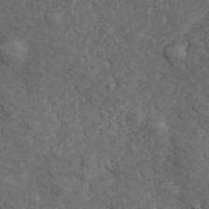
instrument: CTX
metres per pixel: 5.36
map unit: Hve
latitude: 33.6127
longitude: 149.9178
